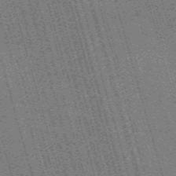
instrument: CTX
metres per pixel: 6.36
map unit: Nve
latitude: -59.5777
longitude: 62.3684
